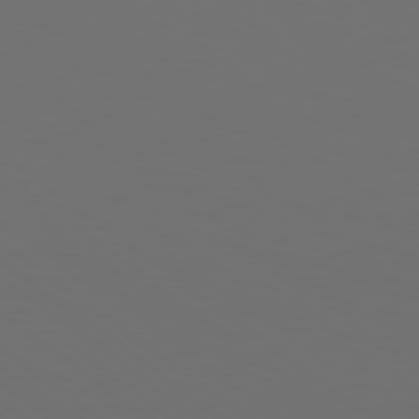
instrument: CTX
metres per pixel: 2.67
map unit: Hpe
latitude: 78.5735
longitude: -175.5371
